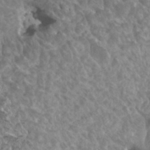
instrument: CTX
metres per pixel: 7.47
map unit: HNhu
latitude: 7.1025
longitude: -1.0458
